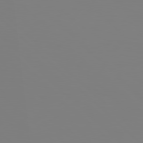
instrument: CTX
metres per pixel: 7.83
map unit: Hpe
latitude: 78.1956
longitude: -162.0255
